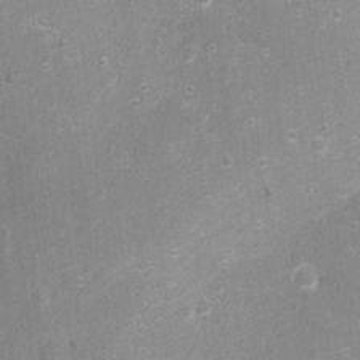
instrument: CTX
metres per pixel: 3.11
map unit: Nhu
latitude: -11.0109
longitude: -36.1011
